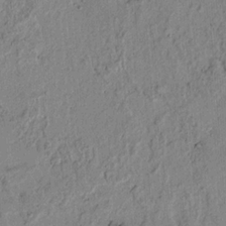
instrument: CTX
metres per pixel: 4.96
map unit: lAvf
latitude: 6.4790
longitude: 168.9163
